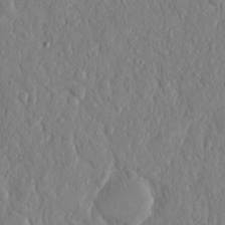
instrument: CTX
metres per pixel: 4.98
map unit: eHh
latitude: 12.7813
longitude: -69.4616
